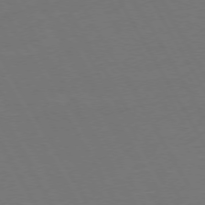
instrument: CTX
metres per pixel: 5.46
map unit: Hpe
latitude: 73.1215
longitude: -127.5560
